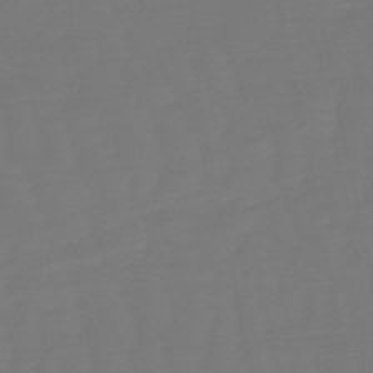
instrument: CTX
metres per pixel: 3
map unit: eHb
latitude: -50.3684
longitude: 77.8044
